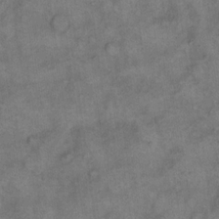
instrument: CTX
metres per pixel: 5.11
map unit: eHh
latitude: 14.2145
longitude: -64.9514
